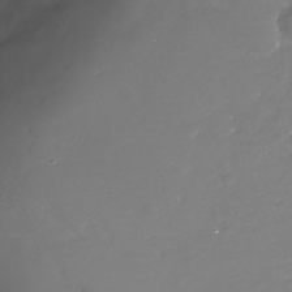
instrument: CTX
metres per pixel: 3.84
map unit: Nhe
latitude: -32.4629
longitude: -88.5357
